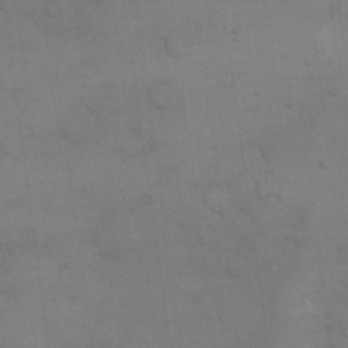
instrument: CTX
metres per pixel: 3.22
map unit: eHh
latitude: 17.5938
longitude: -66.1577
